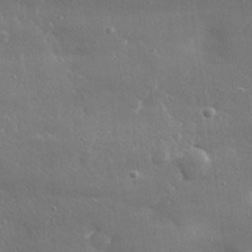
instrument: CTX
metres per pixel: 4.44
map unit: lHvf
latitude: 30.9136
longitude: -89.3482
